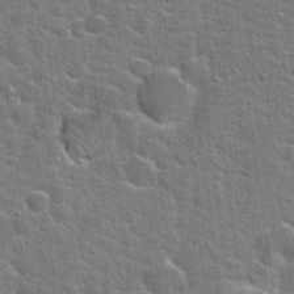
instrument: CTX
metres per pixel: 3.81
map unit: Hto
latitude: 22.8947
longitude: -44.3467
